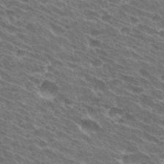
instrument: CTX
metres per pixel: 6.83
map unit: Hto
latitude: 31.9906
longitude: -42.9325
